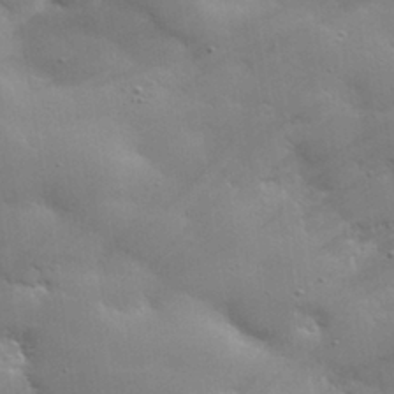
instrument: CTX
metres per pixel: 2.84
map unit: lHvf
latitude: 31.1592
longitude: -93.3103
